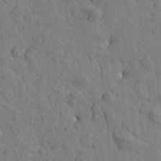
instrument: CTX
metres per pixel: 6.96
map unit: Htu
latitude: -1.2376
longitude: -175.6694
